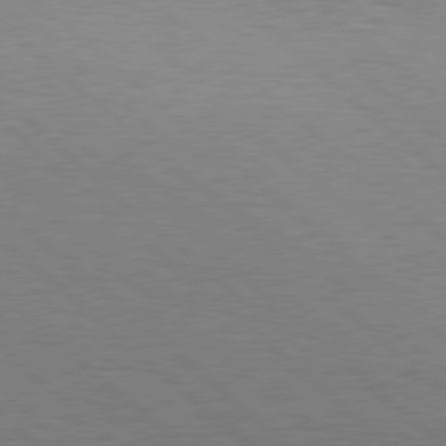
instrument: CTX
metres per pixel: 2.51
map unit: Hpe
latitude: 78.4601
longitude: -139.9339
